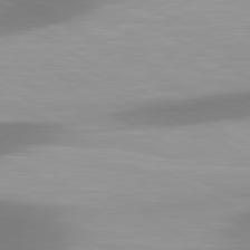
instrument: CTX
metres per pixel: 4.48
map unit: lApd
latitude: 80.7624
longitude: 174.5384
